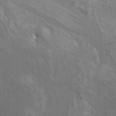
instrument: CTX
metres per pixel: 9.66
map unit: Nhu
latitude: -10.0094
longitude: -75.4615
